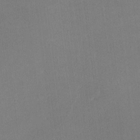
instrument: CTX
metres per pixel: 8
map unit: lHvf
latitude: -10.6330
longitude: -100.2712
